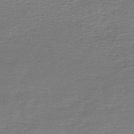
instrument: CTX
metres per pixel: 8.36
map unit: lHb
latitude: -44.6896
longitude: 57.5966
